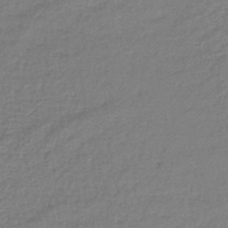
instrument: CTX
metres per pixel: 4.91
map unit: lHb
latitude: -41.0108
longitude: 70.8597
